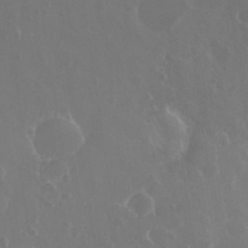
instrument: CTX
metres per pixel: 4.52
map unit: eHh
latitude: 33.6316
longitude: -59.1403
